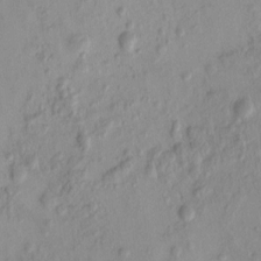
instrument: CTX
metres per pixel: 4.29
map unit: eHh
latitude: -0.1417
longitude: 15.0298
